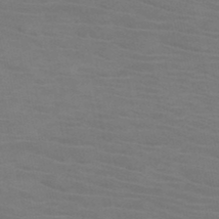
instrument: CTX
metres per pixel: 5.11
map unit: HNb
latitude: -46.3495
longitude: -47.1026
